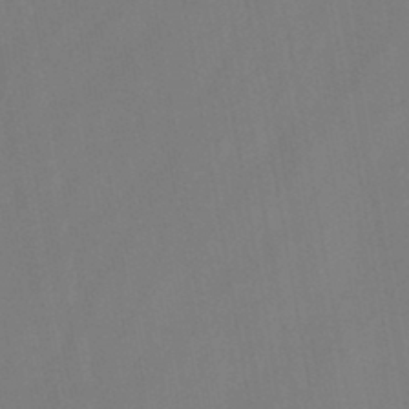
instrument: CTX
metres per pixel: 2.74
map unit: HNb
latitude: -44.8030
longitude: -38.9325
